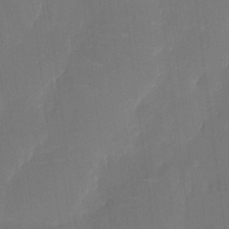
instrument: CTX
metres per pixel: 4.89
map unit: eHh
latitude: 5.8961
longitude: -68.6113
